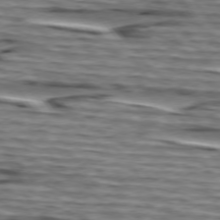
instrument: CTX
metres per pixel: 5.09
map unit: lApd
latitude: 75.1403
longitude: -72.4979
